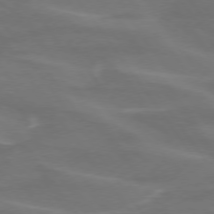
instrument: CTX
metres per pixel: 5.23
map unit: lApd
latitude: 74.5168
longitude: -62.1011
